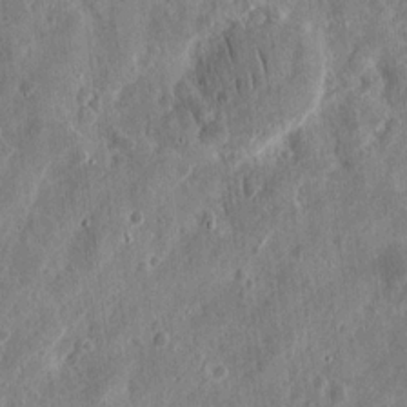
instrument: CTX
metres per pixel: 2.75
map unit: eHh
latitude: 12.1389
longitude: -73.8584
